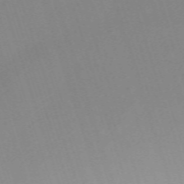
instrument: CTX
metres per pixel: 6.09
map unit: eHh
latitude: -62.7274
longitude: 50.2739
